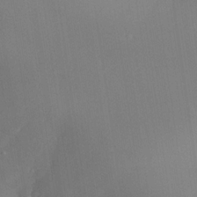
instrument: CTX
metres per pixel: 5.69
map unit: Nhe
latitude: -32.0661
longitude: -117.2726
